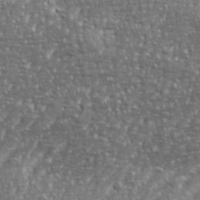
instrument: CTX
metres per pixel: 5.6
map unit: eHh
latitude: 35.1781
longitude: -134.0444
